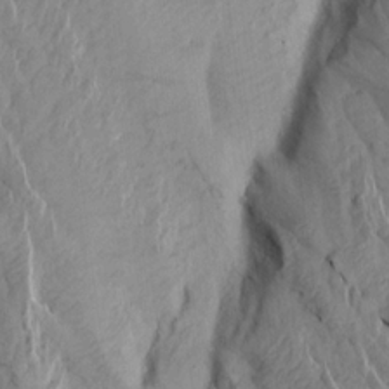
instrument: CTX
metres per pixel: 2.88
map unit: Aa
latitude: 16.1011
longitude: -144.1200
